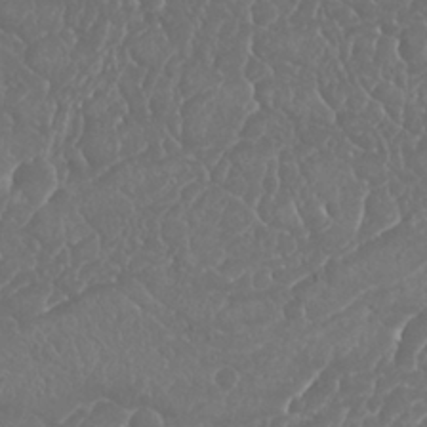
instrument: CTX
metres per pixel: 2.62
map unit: Nhu
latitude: 25.2537
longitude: -60.7246
